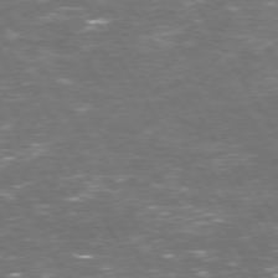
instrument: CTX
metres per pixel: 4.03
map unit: Hpe
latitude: 73.2159
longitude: -124.1388
